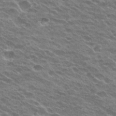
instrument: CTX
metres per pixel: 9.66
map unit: Hto
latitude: 24.9702
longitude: -41.5560
